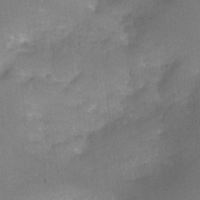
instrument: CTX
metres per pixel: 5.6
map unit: Hto
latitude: -4.1794
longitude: -36.1389
